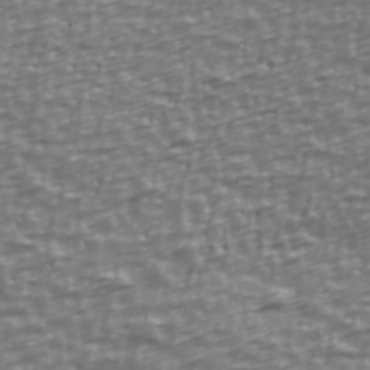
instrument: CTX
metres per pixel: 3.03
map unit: Ave
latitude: 40.5734
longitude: -113.0647
